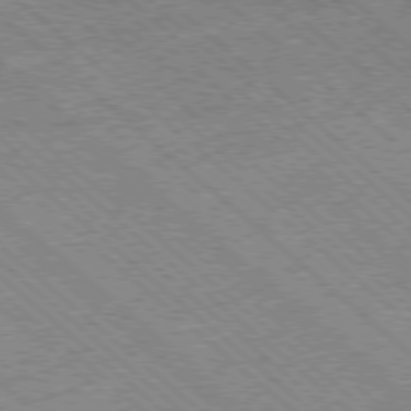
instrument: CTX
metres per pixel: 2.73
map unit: Ap
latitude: -78.2739
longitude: -49.1214
